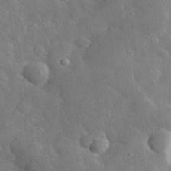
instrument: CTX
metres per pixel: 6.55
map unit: lHvf
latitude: 33.1214
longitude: -85.8395
